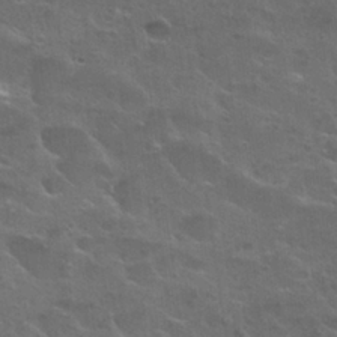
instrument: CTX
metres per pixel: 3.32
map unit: Nhu
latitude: 25.7638
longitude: -50.7435
